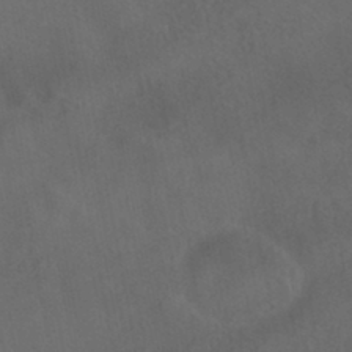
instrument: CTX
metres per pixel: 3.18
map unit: HNhu
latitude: -39.2376
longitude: 97.2754
